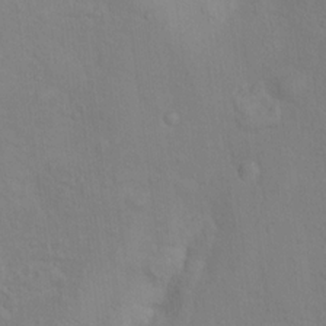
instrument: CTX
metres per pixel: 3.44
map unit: Ht
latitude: 12.7246
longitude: -40.7624
